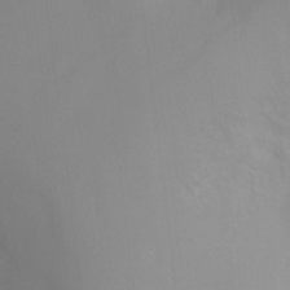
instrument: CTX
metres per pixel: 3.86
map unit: Ht
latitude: -0.1795
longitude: -18.3845
